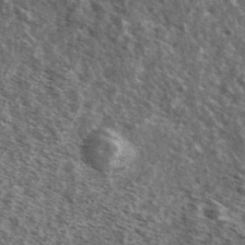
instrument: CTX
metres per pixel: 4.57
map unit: Ave
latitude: 39.3293
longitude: -108.3656
